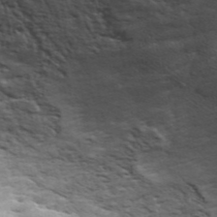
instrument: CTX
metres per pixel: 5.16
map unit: ANa
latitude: 45.2726
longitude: 30.8597
